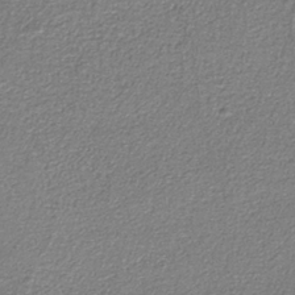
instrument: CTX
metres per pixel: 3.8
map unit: eAb
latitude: -38.1795
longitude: 51.5399
